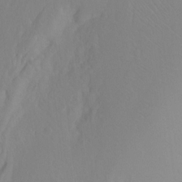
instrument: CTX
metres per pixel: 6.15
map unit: Ht
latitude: -0.2173
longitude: -36.0444
